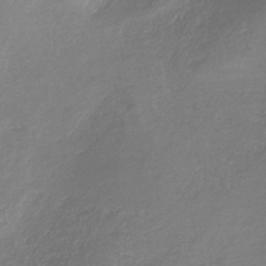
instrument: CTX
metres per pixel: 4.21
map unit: HNb
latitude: -34.1039
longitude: 52.9352
